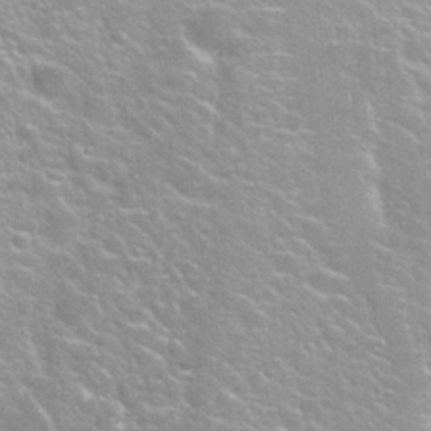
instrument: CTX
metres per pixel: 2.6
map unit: Nhu
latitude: 28.2144
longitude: -51.4804
